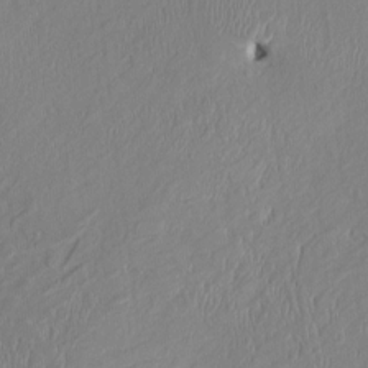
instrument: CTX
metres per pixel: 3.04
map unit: HNhu
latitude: 3.7260
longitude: -4.6113
